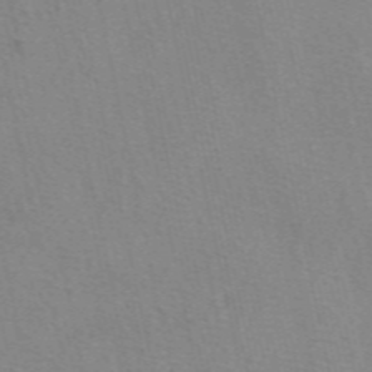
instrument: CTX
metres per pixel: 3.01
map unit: eAb
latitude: 50.1388
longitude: 104.2361
